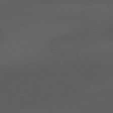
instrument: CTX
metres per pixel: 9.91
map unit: lApd
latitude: 81.8394
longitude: 127.3887
